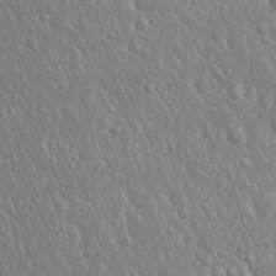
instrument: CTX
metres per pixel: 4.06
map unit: Nhu
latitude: 24.3278
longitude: -59.3293
